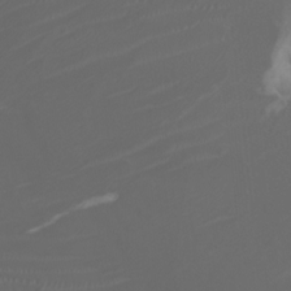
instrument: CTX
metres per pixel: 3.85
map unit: Htu
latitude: -5.4265
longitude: -73.2159
